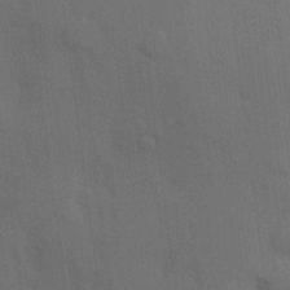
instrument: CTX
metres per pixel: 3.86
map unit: Hve
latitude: 19.5938
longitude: 151.1431
